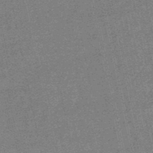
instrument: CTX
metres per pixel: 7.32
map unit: lHb
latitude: -49.3888
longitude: 79.5399
